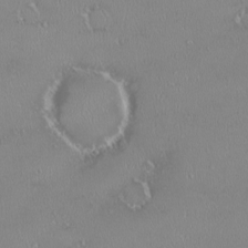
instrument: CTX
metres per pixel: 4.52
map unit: HNhu
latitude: -1.8423
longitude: 11.3888
